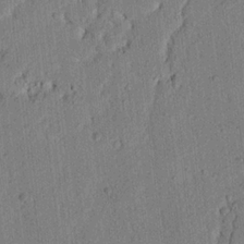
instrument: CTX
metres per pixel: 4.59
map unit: lAvf
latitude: 7.2537
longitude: 164.9164
